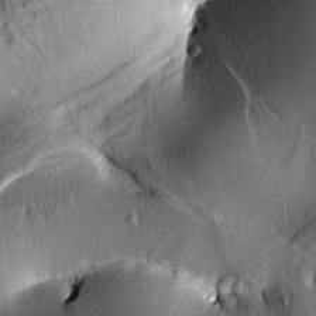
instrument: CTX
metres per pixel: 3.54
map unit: lAa
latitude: 5.1403
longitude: -113.6883
